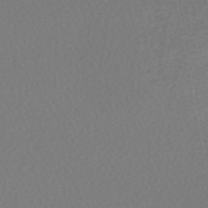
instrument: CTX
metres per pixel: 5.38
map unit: HNhu
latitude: -48.4251
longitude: 101.3887
